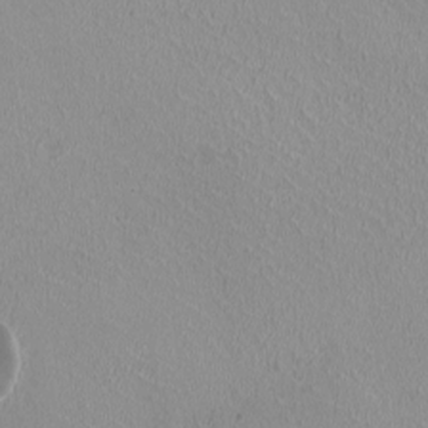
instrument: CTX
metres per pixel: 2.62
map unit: HNhu
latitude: -1.0487
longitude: -2.0822
